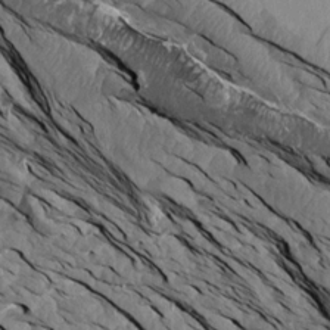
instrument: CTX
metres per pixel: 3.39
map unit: Aa
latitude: 14.8947
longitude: -142.0822
